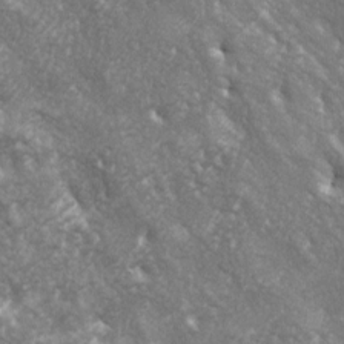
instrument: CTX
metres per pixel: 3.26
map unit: lAa
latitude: -5.8989
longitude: -125.4049
